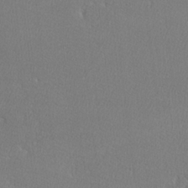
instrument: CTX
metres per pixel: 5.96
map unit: lHvf
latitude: -12.5952
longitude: -101.8772
